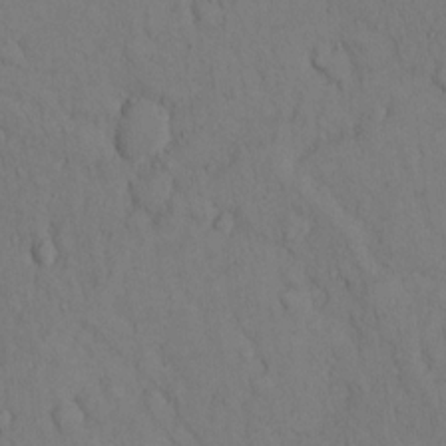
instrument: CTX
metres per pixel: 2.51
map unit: Hto
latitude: 13.0837
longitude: -61.4615
